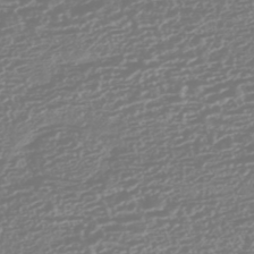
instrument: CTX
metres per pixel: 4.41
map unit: HNhu
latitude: -44.7463
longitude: 100.7652
